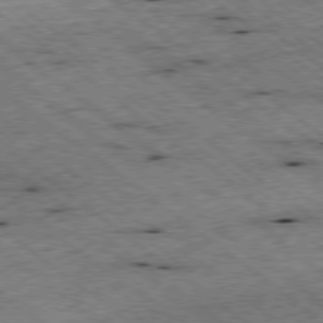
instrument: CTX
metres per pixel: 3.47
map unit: Ap
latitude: -78.9352
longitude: -50.9513
